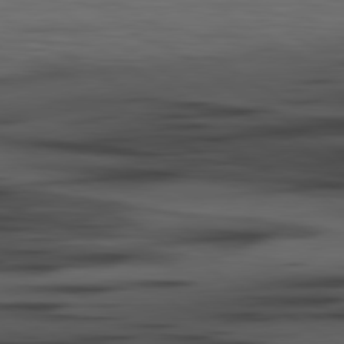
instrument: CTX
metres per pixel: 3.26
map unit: lApd
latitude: 79.9339
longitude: 160.2740
